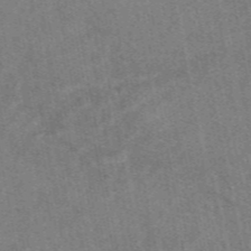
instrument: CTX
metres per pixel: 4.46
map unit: eAb
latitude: 48.1389
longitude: 121.5399
